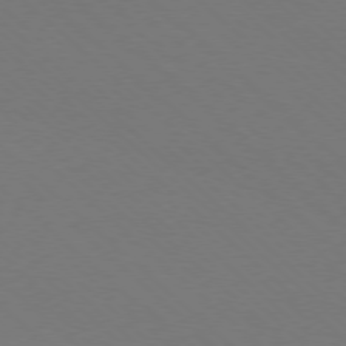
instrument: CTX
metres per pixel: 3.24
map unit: Ap
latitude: -78.0661
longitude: -91.6316
